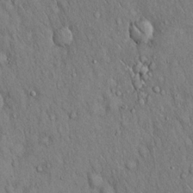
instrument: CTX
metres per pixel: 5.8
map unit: Hto
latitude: 16.6491
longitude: -58.8758
